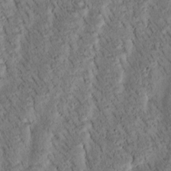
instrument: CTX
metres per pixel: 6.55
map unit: Htu
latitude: -3.4076
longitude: 171.5966
